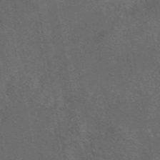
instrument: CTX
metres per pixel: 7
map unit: eAb
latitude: 46.1956
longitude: 108.5952
